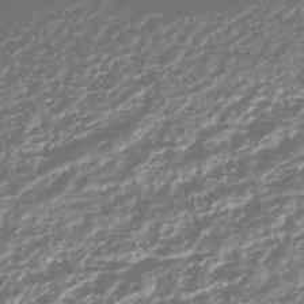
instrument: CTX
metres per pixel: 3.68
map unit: HNhu
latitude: -44.5952
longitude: 93.5777
